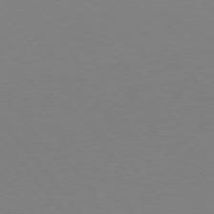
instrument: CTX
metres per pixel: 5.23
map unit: Hpe
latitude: 75.4426
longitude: -144.6868
